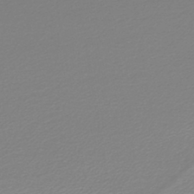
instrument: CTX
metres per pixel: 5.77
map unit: lHb
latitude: -44.9164
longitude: 61.5777
